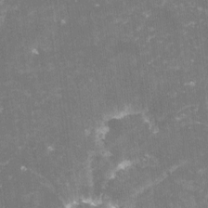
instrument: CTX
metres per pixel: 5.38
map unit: lHvf
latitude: -14.4440
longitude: -98.5356
